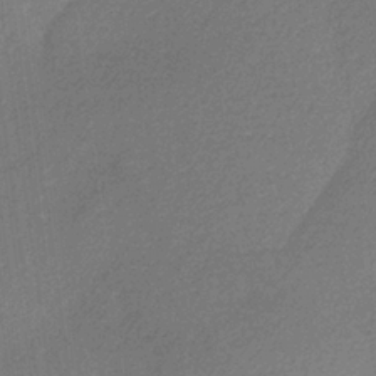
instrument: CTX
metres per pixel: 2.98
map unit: HNb
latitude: -35.9556
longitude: 54.7841
